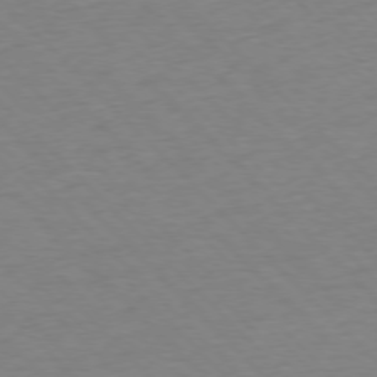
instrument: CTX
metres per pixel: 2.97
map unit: Ap
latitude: -76.9542
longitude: -85.5182
